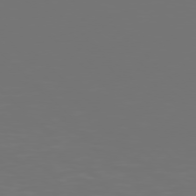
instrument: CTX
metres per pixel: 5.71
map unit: Hpe
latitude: 76.8002
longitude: -165.0269
